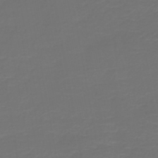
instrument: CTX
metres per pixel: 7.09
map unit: HNb
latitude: -47.3509
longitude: 53.7855
